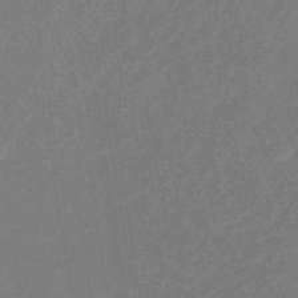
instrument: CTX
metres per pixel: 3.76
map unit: eHb
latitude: -38.2173
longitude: 76.9731
